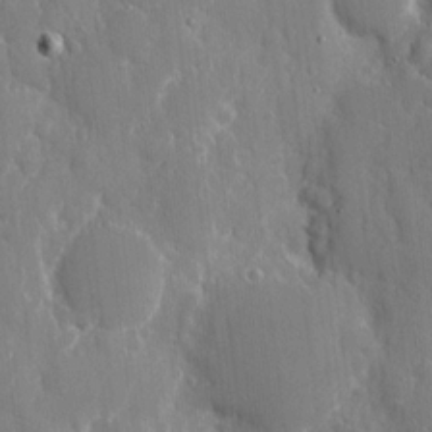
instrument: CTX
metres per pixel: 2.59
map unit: eHh
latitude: 7.9717
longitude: -69.5182
